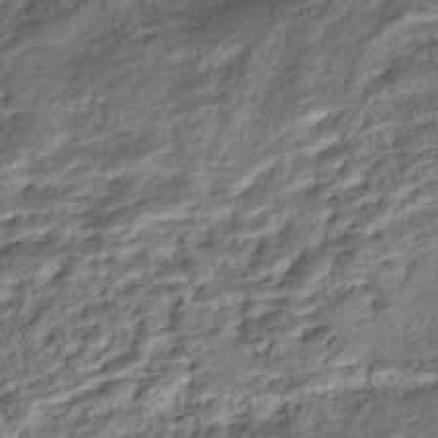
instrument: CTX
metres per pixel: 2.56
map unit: Nhe
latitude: -46.3495
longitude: 153.5399
